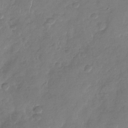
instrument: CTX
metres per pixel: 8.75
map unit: Nhu
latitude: -28.8975
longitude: -62.2334
